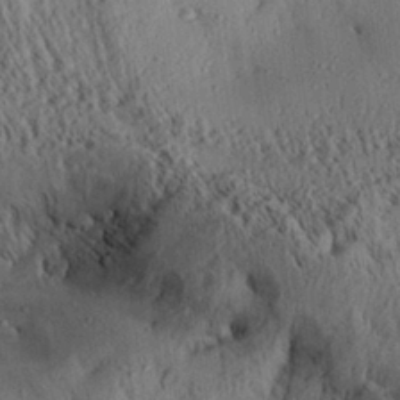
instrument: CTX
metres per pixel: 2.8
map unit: Aa
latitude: 28.9702
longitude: -134.7435
